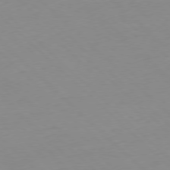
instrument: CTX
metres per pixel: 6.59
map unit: Hpe
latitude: -79.0486
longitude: 8.7463
